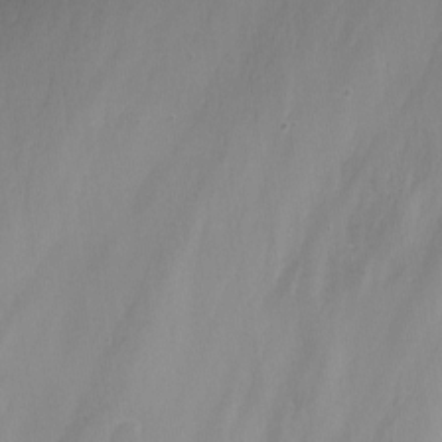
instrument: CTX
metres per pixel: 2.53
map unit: Nhu
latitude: -9.7478
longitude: -77.3292
